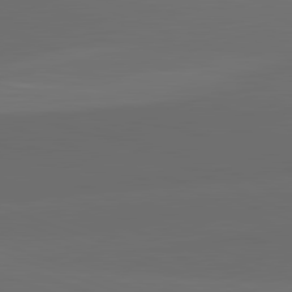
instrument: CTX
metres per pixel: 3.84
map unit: lApd
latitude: 82.3089
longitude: 135.5588
